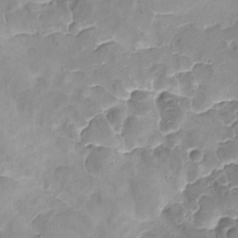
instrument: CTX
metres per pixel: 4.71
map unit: Ave
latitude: -8.6896
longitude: -122.3656
